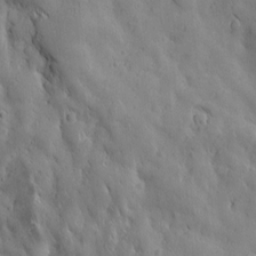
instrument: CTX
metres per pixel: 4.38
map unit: Ave
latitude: 12.6113
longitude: -105.0459
